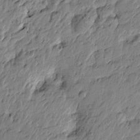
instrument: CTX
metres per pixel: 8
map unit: Htu
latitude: -4.5951
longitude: 179.0864
